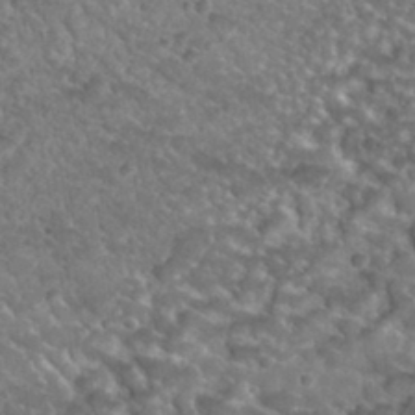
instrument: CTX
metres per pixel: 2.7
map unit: Hto
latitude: 32.6113
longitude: -49.3482
